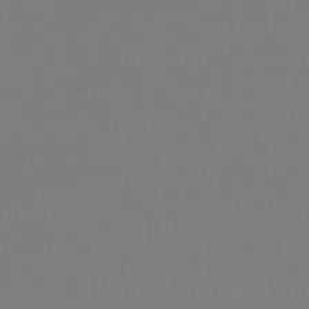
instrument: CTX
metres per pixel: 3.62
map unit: lHb
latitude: -45.2943
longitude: 62.4629
